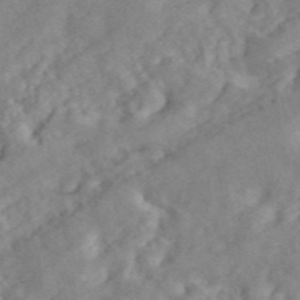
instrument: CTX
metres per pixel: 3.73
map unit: ANa
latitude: 46.1389
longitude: 24.3684
